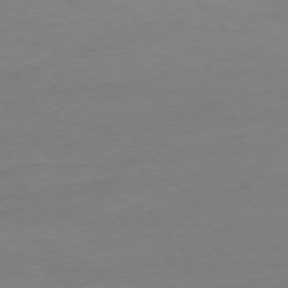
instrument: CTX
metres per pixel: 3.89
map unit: Ap
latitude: -76.5385
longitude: -72.0255
